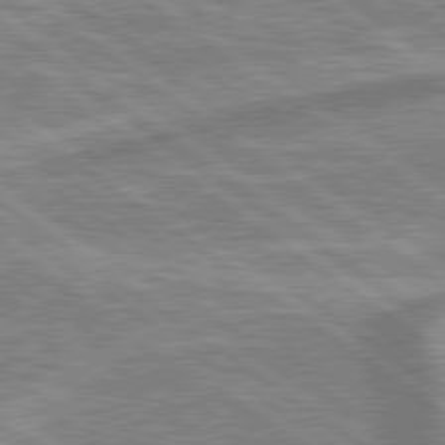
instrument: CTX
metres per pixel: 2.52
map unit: lApd
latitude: 79.5749
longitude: 175.7855
